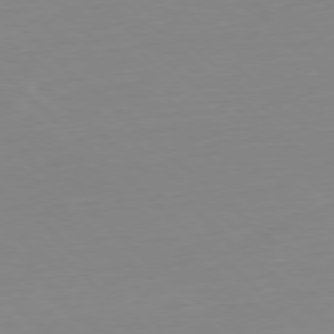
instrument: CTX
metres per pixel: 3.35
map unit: Hpe
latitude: -77.7856
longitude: 12.3873
